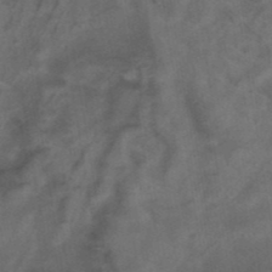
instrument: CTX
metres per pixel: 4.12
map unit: ANa
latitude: 39.7638
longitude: 29.3699
